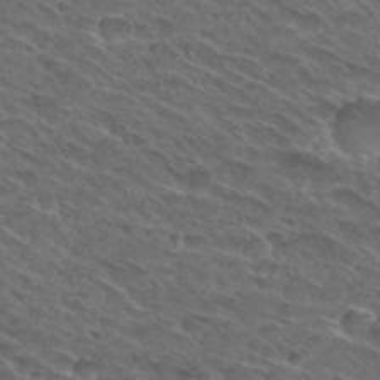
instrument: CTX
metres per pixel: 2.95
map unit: Hto
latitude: 29.9528
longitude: -47.5560
